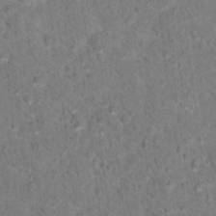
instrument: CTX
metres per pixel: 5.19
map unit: Hto
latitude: 16.9514
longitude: -38.1011
